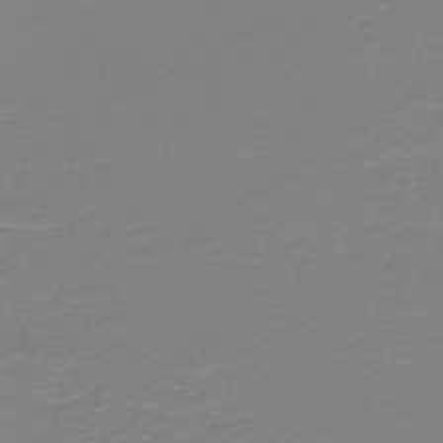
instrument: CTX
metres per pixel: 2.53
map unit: HNb
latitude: -46.1417
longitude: 53.5210
